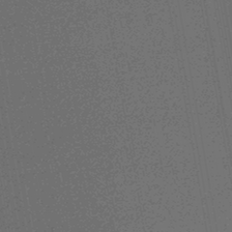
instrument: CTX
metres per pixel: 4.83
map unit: HNhu
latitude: -45.0298
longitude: 99.3698
